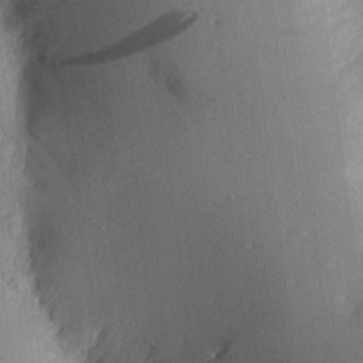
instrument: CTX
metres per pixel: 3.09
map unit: Aa
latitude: 15.8017
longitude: -148.2900
